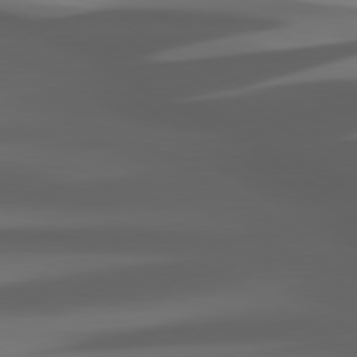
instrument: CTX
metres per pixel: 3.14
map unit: lApd
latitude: 80.4790
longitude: -144.3656
